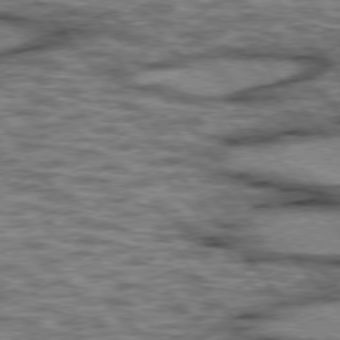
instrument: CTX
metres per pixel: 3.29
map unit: lApd
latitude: 75.8205
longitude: -48.4412
